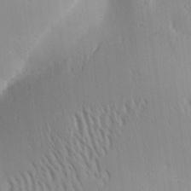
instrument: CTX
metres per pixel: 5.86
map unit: Aa
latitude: 31.1404
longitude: -140.7057
